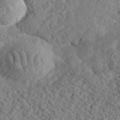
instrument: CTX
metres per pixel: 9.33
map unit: eHh
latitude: 36.5924
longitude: -79.5749
